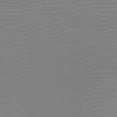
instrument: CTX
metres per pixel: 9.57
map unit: HNb
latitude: -51.7478
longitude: -47.6883
